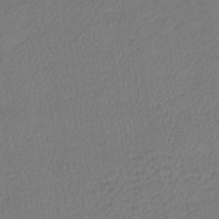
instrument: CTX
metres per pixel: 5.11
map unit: lHb
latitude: -39.4455
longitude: 72.8408
